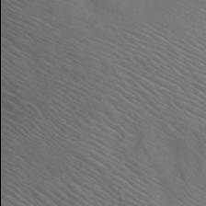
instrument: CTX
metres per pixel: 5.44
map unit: ANa
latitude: 42.3278
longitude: 54.0094
